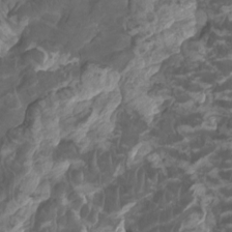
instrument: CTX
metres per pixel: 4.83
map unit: eHh
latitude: -1.1432
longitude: 14.3873
